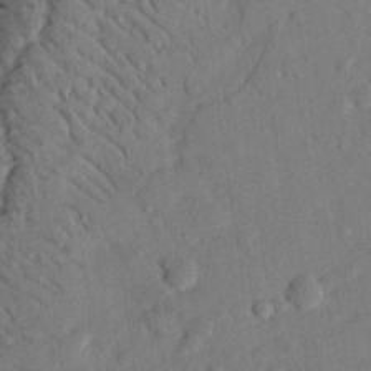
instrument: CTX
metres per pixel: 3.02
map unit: eHh
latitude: 26.5357
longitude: -81.1025
